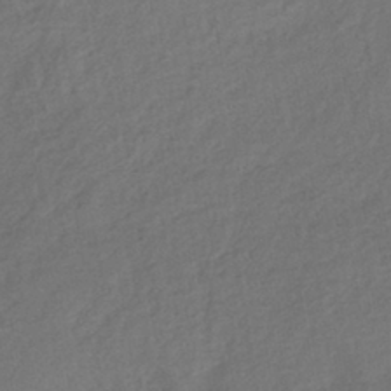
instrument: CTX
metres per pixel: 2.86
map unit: lHb
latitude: -39.9556
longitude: 68.9163
